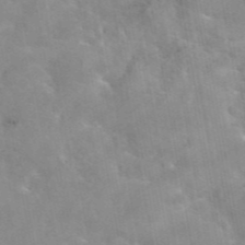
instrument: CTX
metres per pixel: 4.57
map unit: eAb
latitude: 45.1592
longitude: 124.8786
